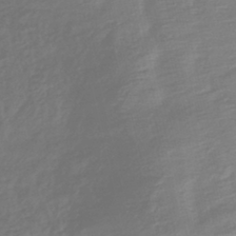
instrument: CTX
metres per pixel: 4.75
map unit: lHb
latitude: -37.5399
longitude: 71.8234
